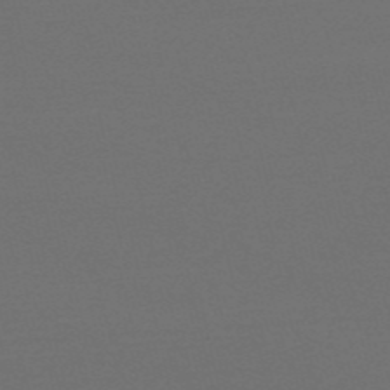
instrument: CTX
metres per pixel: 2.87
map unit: HNb
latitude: -54.8786
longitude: -40.8380
